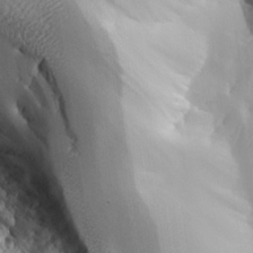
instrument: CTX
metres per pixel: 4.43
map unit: Aa
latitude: 25.4804
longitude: -127.2726
